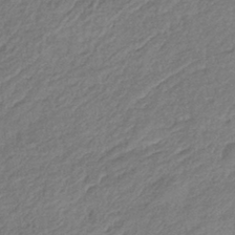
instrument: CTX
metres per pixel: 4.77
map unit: eHb
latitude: -38.3684
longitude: 81.3132
